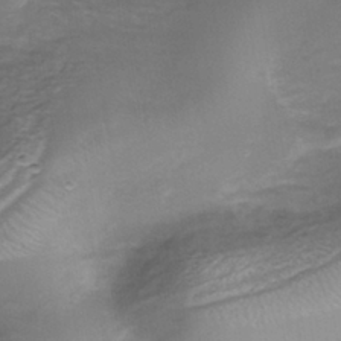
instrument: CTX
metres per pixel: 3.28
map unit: Nhe
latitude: -40.7085
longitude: -109.9339
